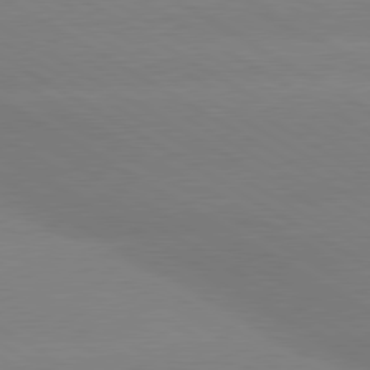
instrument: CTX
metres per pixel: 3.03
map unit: lApd
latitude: 80.2900
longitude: -146.4034
